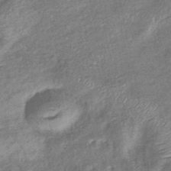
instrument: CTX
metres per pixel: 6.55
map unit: eHb
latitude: -38.7841
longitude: 76.4251
